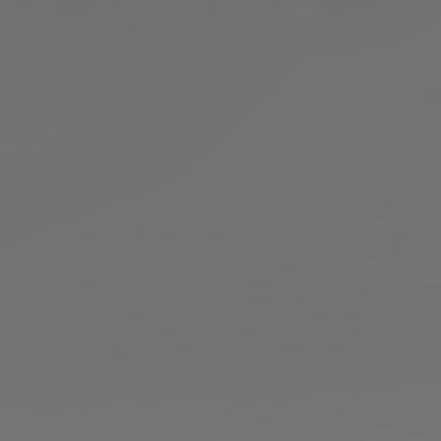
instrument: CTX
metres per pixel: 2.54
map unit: Hpe
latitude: 78.4790
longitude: -177.7638
